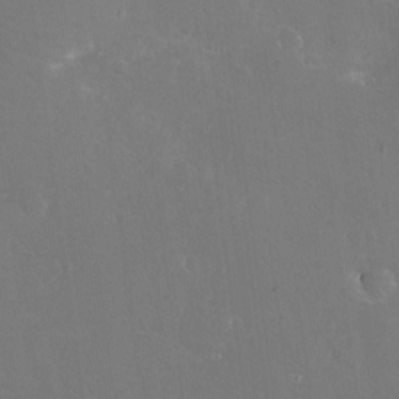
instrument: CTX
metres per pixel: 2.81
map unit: eHh
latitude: -11.7100
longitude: -62.1389
